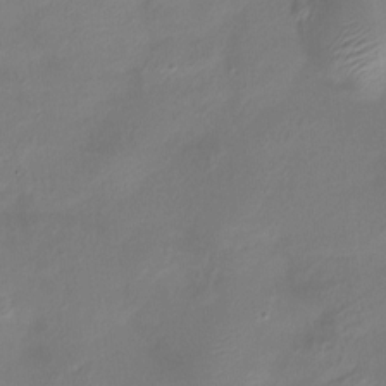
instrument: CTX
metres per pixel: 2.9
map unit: Htu
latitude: -14.0283
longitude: -45.4993
